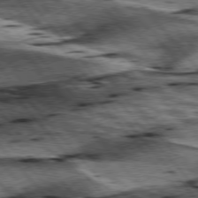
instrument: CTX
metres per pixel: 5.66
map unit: lApd
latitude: 76.5923
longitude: -71.2159
